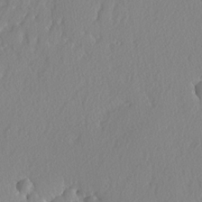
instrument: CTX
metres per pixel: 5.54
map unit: lAvf
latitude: -5.0864
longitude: -108.6301
